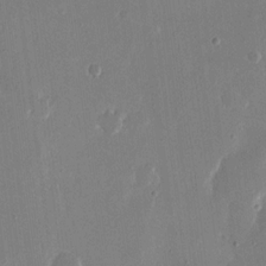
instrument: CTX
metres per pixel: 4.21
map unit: eHh
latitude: 14.9703
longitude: -70.0255
